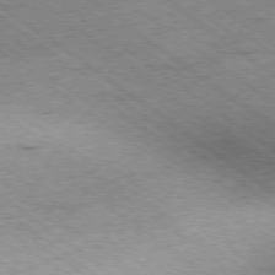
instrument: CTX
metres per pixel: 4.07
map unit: Hpe
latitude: -78.2739
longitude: -21.5938
